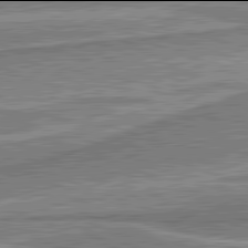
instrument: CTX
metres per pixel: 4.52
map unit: lApd
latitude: 81.9906
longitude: 167.2754
